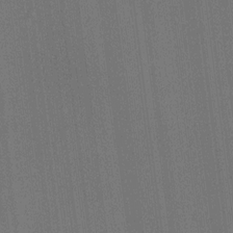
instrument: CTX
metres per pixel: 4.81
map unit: HNhu
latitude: 8.6113
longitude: 16.0661
